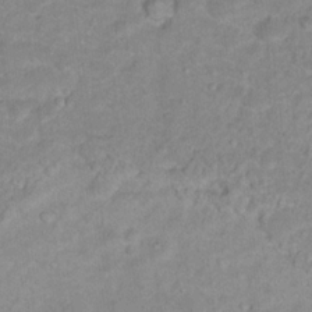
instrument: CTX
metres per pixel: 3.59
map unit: Hto
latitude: 16.2145
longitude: -38.5924
